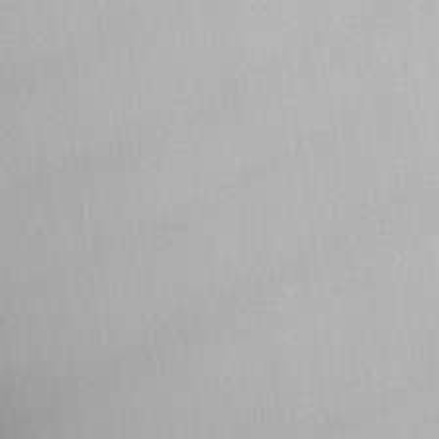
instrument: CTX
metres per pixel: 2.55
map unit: lHvf
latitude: 21.9150
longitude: 142.0661
